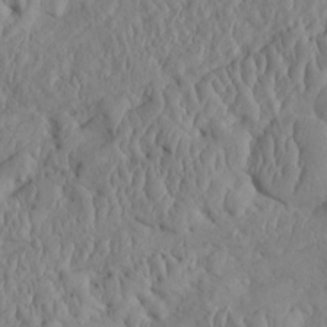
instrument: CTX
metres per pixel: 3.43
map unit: Htu
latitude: 2.2711
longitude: 148.3307
